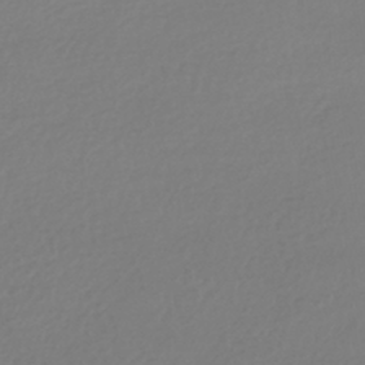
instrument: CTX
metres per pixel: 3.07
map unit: HNhu
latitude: -42.0472
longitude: 97.0109
